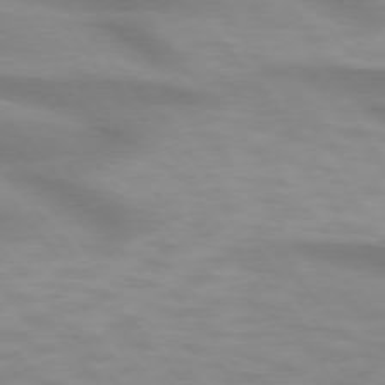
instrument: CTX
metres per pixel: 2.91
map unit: lApd
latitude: 74.5357
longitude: -60.2144
